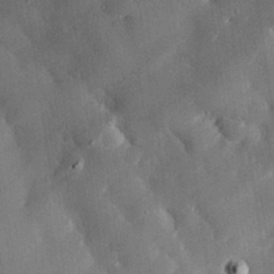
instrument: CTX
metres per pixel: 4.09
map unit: eHh
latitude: 30.3468
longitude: -81.4993
